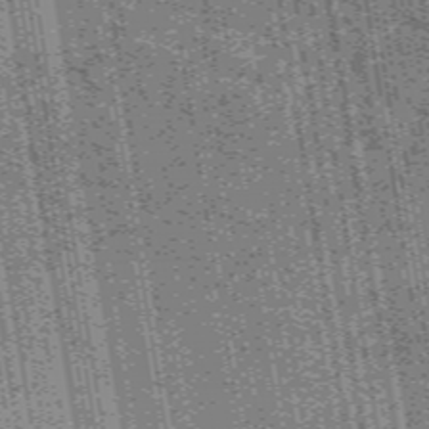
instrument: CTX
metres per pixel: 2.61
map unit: HNb
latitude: -56.1039
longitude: -43.4993
